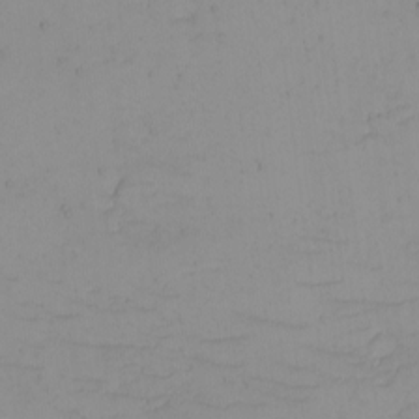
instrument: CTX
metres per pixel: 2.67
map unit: eHh
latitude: -5.1998
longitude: -81.3104
